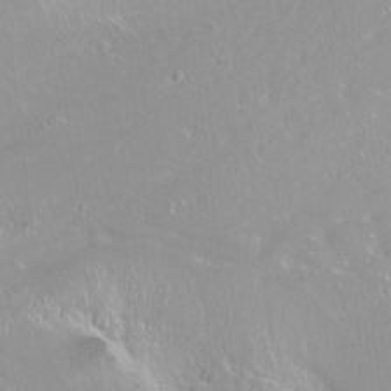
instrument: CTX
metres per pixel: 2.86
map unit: Nhu
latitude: -7.2565
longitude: -44.3845
